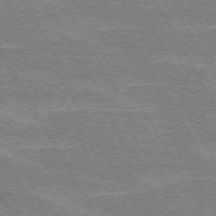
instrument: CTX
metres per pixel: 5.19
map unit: lApd
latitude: 72.3090
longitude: -55.4615
